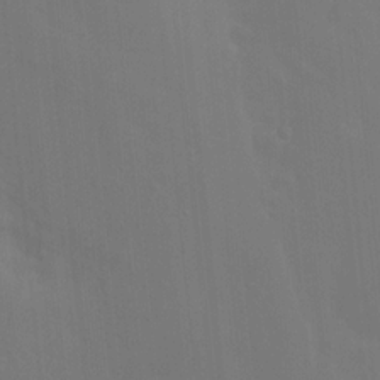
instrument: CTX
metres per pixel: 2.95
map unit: Nhu
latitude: 20.9136
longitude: -72.7247
